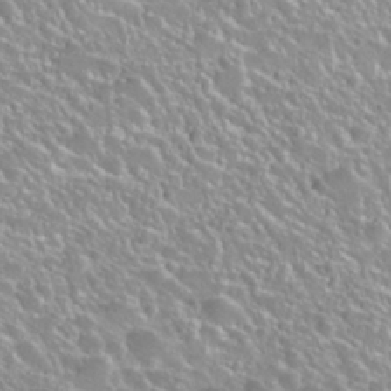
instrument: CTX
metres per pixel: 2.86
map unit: Hto
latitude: 27.5938
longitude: -50.9702
